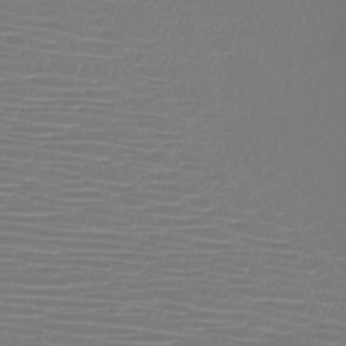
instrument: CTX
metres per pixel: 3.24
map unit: HNb
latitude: -46.7085
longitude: -42.0255
